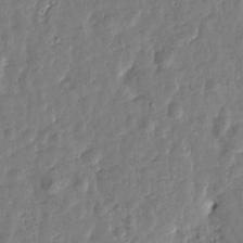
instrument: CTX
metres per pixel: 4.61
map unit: Htu
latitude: 0.6868
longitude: -179.6694
